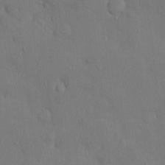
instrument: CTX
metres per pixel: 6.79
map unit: Ht
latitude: -4.4440
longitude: -13.9717
